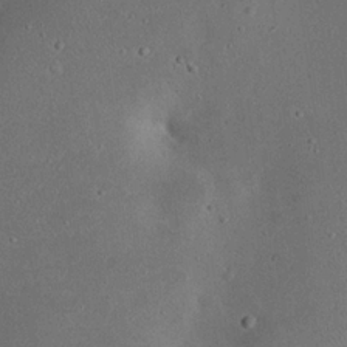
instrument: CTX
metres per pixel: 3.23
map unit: eHh
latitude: 24.0255
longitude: -70.4034
